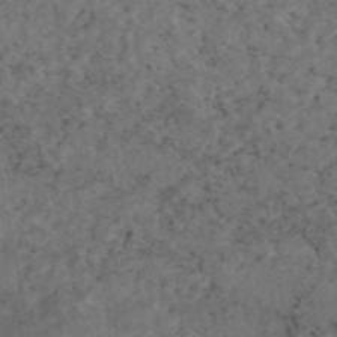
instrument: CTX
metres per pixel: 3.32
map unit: eAb
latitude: 45.0080
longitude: 115.8233
